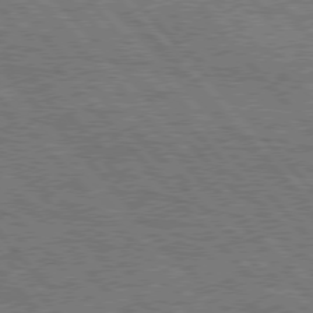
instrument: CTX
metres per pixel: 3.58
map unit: Hpe
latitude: 76.5734
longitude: -150.6112
